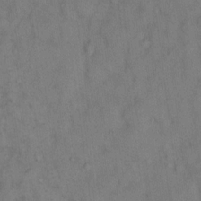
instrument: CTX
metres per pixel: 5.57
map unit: eHh
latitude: 12.4790
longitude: -62.8569
